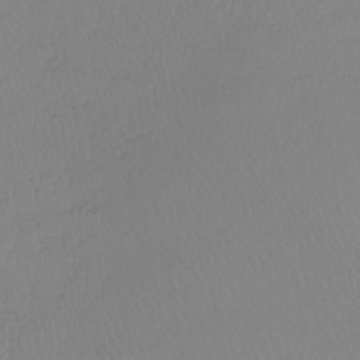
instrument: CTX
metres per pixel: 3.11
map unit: lHb
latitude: -41.3887
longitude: 71.3132
